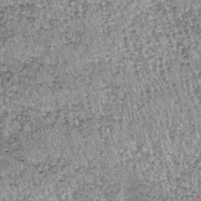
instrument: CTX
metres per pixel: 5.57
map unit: lHb
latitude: -37.1620
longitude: 66.8030
